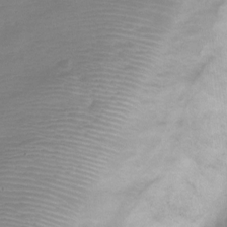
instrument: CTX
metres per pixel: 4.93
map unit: Nve
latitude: -22.2740
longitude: 105.8044
